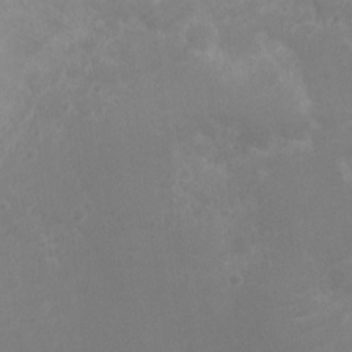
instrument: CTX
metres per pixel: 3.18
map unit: Ht
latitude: -0.6141
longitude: -16.2523
